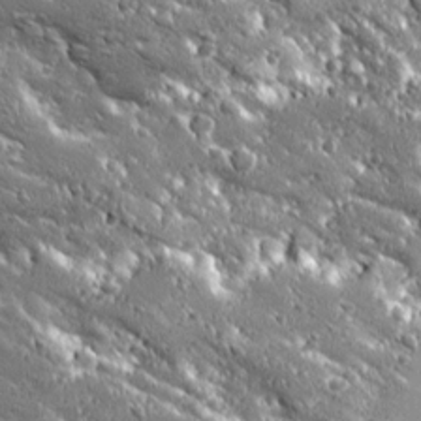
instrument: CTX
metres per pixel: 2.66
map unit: Ave
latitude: 19.8016
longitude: -136.8002
